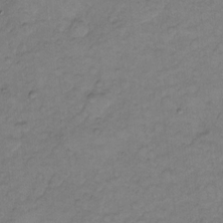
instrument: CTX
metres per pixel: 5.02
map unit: Hto
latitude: 5.7827
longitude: -61.0836
